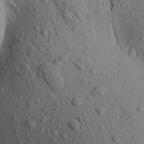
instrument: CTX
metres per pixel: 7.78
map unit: Aa
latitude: 19.1781
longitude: -148.5546
